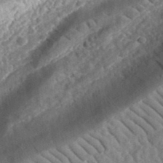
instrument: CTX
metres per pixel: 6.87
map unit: eHh
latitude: 36.3467
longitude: -78.8947
